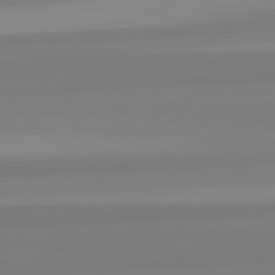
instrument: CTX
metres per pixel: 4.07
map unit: lApd
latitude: 82.4790
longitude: 175.8989
